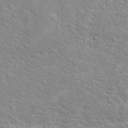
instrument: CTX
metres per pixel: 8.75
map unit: Hto
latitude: 16.2523
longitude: -38.3278
